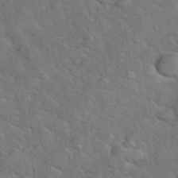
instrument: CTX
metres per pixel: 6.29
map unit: eHh
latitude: 37.9717
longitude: -65.8961
